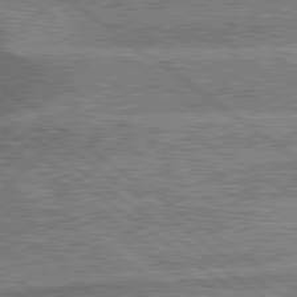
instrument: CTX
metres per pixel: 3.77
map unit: lApd
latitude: 79.8206
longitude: 174.4628
